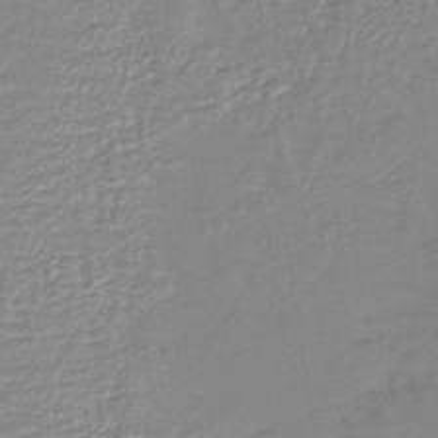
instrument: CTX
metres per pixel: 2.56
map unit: lHb
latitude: -40.8597
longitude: 75.3699
